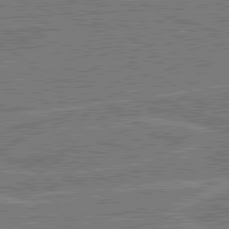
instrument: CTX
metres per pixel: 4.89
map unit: lApd
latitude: 80.5924
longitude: 119.7100
